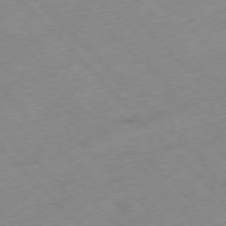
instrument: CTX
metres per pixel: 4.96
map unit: Hpe
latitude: -76.7463
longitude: -16.8569
